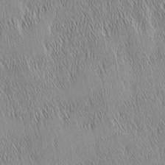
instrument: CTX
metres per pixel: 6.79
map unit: Nhu
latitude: -6.1605
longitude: -152.4034
